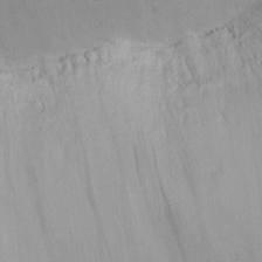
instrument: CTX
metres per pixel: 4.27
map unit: eHh
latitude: 14.9136
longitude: -72.3468
